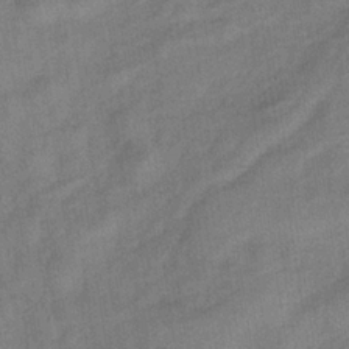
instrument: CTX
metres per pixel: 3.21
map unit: lHb
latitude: -34.1984
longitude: 65.5210
